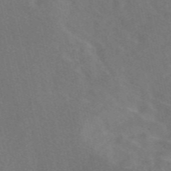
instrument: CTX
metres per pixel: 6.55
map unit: eAb
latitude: 48.1389
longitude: 118.3306
